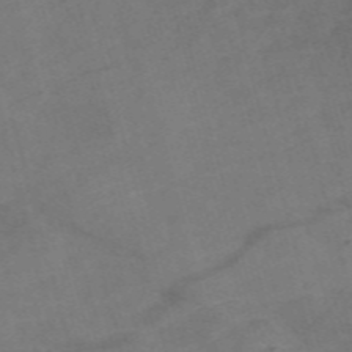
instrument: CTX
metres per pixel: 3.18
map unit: Nve
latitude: -58.7841
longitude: 51.5777
